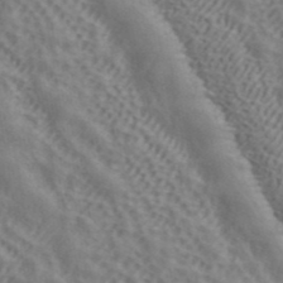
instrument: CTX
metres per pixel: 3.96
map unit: ANa
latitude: 42.3845
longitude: 49.9745
